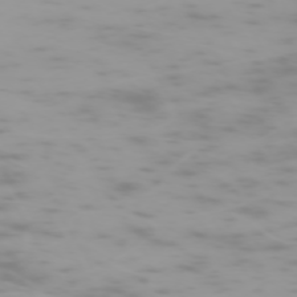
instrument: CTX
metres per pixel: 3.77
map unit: Hpe
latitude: -74.0094
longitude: 4.1794
